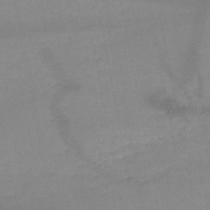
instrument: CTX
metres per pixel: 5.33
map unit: HNb
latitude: -49.7289
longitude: -41.1025
